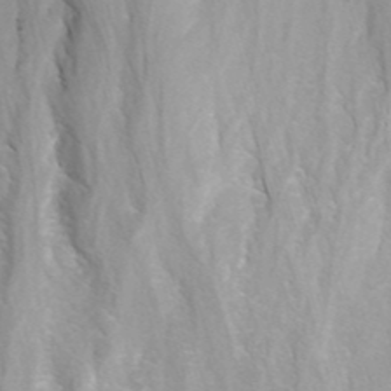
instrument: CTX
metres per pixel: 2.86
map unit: ANa
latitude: 40.0633
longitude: 23.5021
